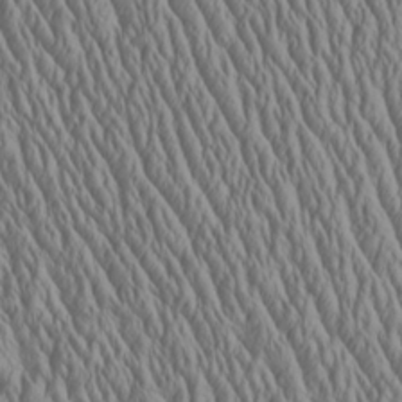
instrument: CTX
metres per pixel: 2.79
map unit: Aa
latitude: 25.5182
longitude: -135.8394
